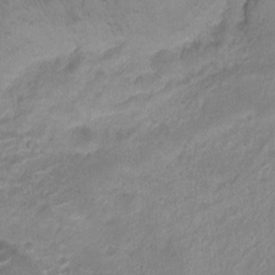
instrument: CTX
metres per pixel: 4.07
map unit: Ht
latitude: -9.8233
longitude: -21.1403
